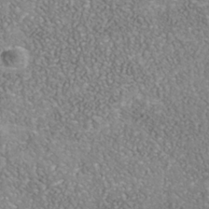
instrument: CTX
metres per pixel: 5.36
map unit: Nhu
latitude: -40.2739
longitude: -81.3293
